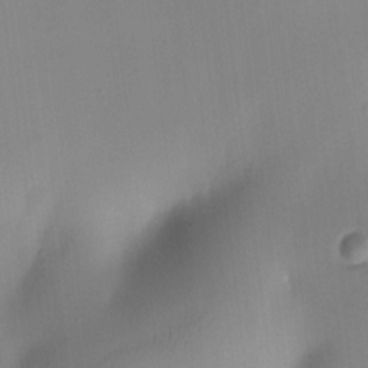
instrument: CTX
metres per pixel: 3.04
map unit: HNhu
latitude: 10.6113
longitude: 9.6344
